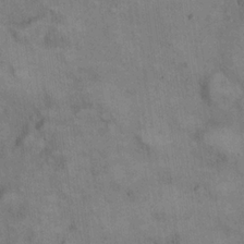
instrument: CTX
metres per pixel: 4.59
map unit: eHh
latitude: 22.2333
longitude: -61.3859
